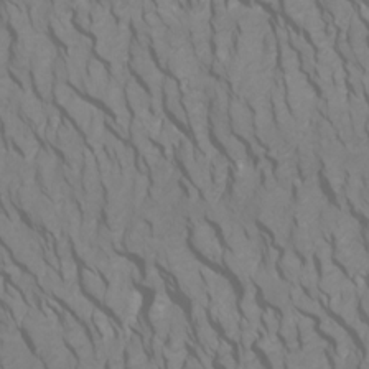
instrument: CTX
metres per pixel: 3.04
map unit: Htu
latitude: -5.2565
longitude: -72.3090
